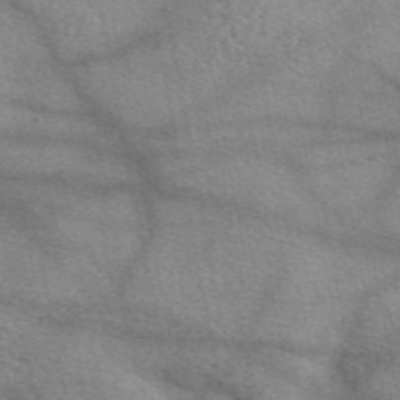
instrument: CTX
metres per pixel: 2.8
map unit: eAb
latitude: 50.2711
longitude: 108.6896
